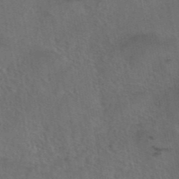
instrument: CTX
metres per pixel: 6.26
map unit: eAb
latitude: 43.0081
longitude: 104.6707
